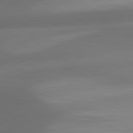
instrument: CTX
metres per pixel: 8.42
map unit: lApd
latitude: 81.2915
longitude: 132.4440
